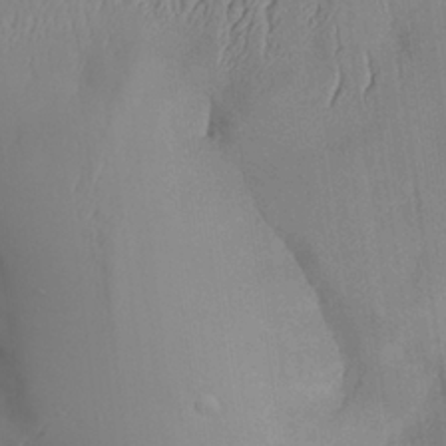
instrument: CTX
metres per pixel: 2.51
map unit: Aa
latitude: 27.5938
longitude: -132.5546
